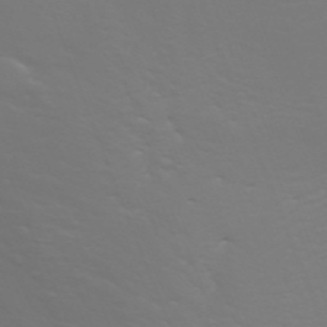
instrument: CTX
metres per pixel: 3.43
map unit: Nhu
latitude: -7.2754
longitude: -80.4979
